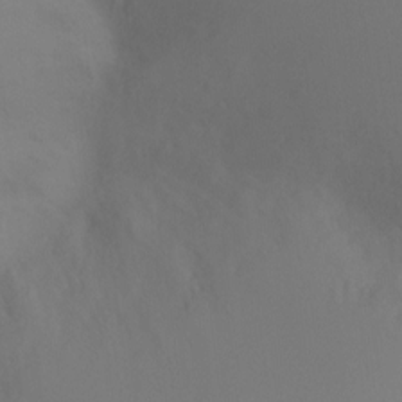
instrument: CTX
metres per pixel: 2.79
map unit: Ht
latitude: -9.8422
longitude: -31.9151
